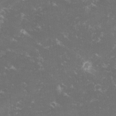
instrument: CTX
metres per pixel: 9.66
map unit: lHvf
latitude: -14.2929
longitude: -99.2914
